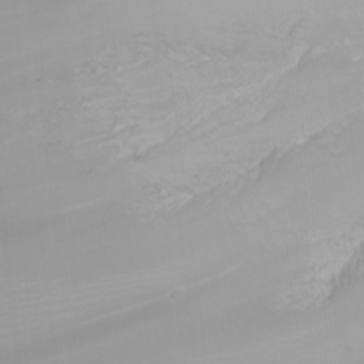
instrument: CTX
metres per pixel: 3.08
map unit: Nhu
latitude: -5.7477
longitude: -90.1389
